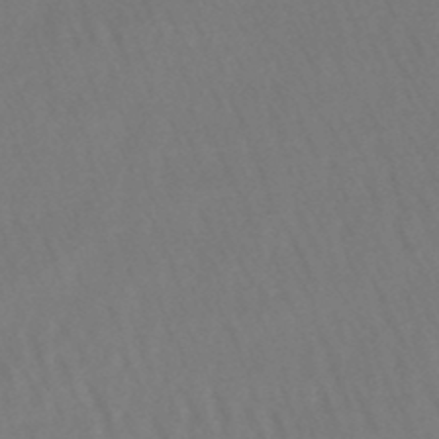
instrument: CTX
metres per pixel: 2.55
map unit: lHb
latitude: -47.1242
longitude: 61.9556
